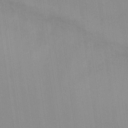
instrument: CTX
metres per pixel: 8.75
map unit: eHh
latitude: -8.6707
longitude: -68.5357
